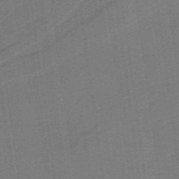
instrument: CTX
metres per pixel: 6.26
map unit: lHb
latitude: -39.7856
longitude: 53.9556
